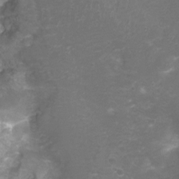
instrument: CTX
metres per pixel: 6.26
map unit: Nhu
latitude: 4.3089
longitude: -17.7261
